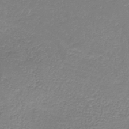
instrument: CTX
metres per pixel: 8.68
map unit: HNb
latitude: -34.1795
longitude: 52.9352
